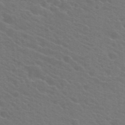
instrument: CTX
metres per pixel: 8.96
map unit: Hto
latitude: 23.7261
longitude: -36.4412
